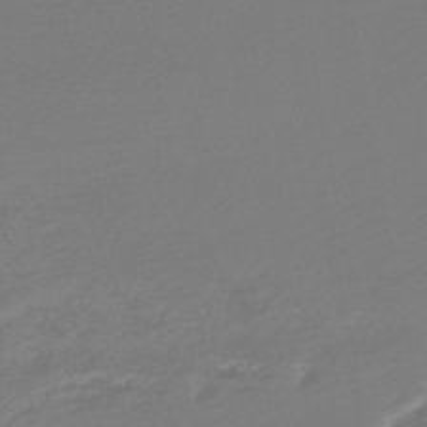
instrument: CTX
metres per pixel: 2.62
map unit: lHb
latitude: -47.5777
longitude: 66.4440
